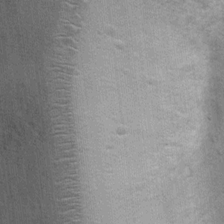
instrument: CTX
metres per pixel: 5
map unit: Ht
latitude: 4.1578
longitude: -22.7813
